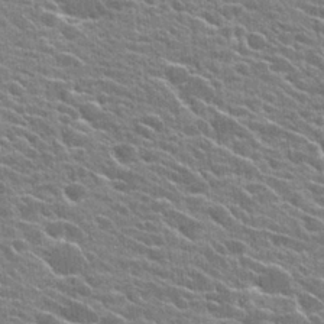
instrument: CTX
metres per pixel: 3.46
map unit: Hto
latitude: 25.1214
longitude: -42.3278
